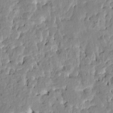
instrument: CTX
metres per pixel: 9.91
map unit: HNhu
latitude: 7.5182
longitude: -2.8002
